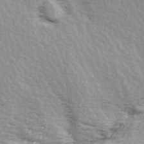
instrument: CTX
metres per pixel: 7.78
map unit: Ave
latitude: 14.5546
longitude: -104.9703
